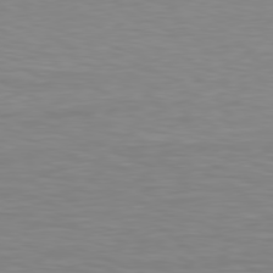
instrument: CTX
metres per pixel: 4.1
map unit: Hpe
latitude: 78.6680
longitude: -121.5938
